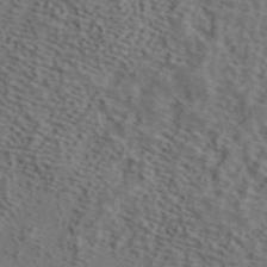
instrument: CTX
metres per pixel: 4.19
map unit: ANa
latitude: 44.7813
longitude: 37.7855
